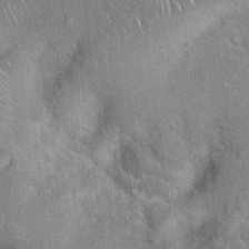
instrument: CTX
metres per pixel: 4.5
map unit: Hto
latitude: 19.3670
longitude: -52.4979
